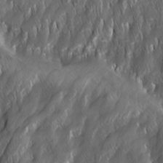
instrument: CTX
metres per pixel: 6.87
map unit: Ave
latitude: 15.7261
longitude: -135.2537
